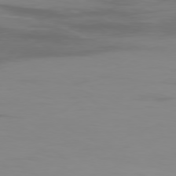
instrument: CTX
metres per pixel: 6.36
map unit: Ap
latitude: -78.7652
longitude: -78.5546
